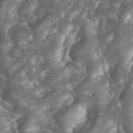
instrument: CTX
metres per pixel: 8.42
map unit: eHh
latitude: 34.7624
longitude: -64.3089
